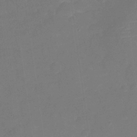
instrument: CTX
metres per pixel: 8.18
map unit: Nhu
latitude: -16.8030
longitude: -56.5734
